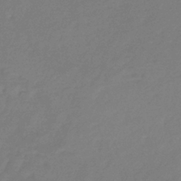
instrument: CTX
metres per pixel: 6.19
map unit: eHb
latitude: -37.1242
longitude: 78.6140
